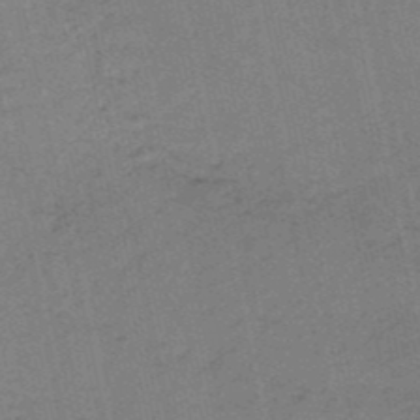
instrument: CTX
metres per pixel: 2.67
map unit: HNb
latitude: -51.7100
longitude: -51.0080
